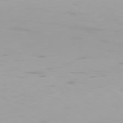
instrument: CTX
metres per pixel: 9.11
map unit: Hpe
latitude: 76.3845
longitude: -135.9339
